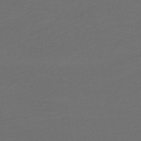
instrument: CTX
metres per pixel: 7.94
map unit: HNb
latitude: -47.7477
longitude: 56.8219
